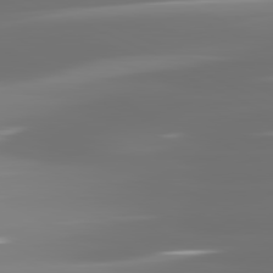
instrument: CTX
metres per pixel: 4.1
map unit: lApd
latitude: 81.5938
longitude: -137.0837
